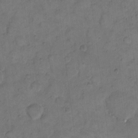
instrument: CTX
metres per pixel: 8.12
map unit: eHh
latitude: 13.5938
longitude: -65.9717
